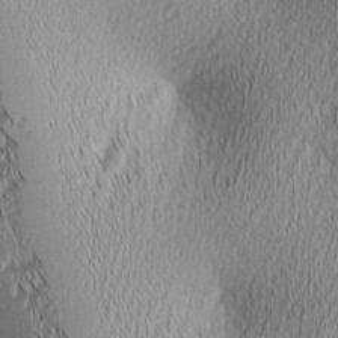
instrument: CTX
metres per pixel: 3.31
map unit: lAa
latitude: 1.5938
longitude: -116.0822
